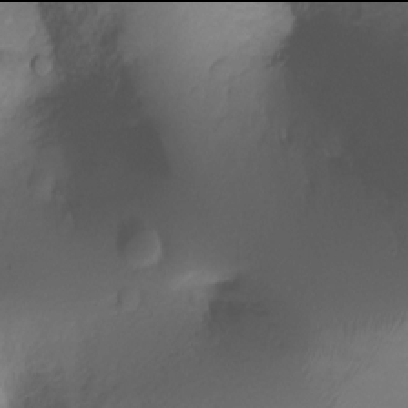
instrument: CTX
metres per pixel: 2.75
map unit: Ht
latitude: -18.0094
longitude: -44.9891
